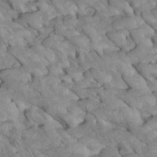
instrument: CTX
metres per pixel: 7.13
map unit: Htu
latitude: 1.5560
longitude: 145.0864
